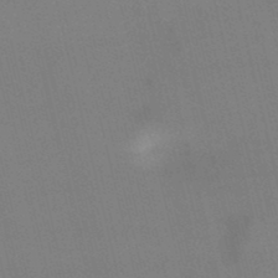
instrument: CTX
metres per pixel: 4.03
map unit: lHb
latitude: -48.9920
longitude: 70.9164
